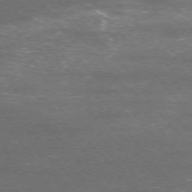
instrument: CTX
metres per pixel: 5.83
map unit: Ap
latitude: -75.5777
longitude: -74.3656
